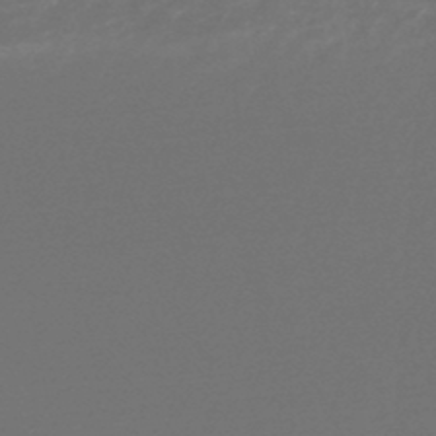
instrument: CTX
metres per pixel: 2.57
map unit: HNhu
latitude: -48.3873
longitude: 98.8786
